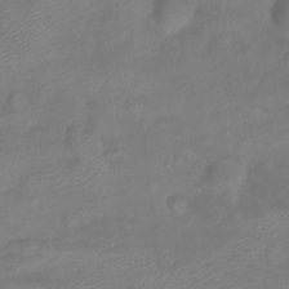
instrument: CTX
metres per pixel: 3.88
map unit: Htu
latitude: 2.9891
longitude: -21.8961
